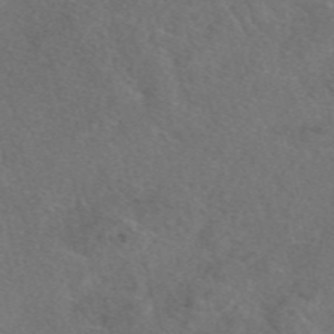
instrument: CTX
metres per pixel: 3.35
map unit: eAb
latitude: 48.3278
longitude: 108.3684
